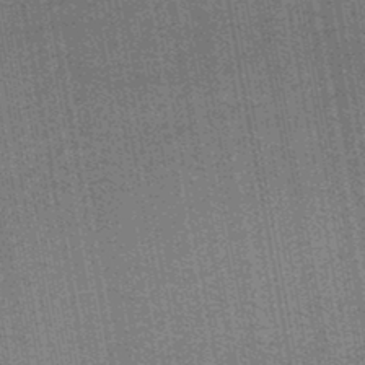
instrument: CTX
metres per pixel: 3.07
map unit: lHb
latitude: -44.7463
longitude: 57.8800
